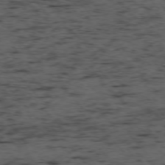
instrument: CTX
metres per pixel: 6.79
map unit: Ap
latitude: -76.0094
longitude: -90.3467
